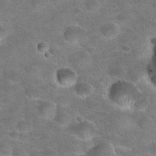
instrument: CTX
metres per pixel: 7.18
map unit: Hto
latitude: 23.2537
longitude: -49.8772
